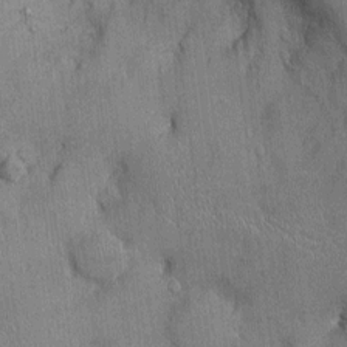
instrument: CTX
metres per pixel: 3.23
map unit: Ht
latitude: -2.6896
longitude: -13.9717
